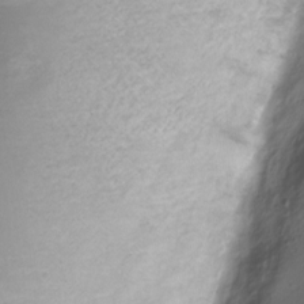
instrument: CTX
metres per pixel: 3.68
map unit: Nve
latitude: -20.8786
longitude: 107.1054
